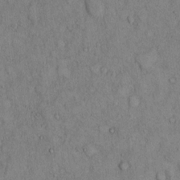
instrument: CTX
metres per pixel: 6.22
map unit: Hto
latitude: 9.2537
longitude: -59.4615
